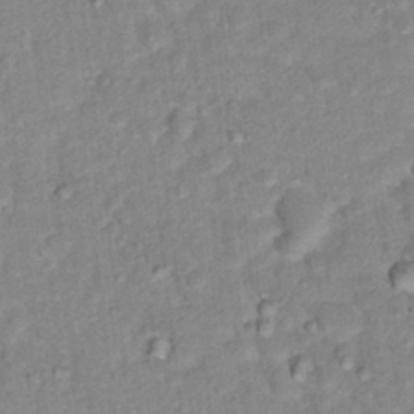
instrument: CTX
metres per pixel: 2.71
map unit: Hto
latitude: 17.0270
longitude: -35.6694
